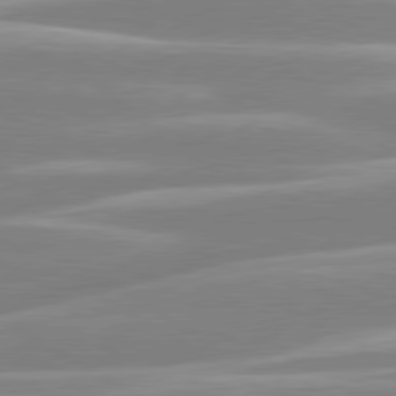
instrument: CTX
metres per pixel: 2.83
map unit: lApd
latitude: 80.3278
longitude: -128.0444
